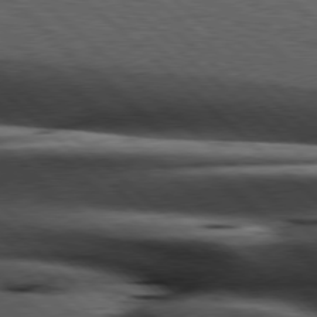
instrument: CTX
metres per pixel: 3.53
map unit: Hpe
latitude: 78.0444
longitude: -127.6127
